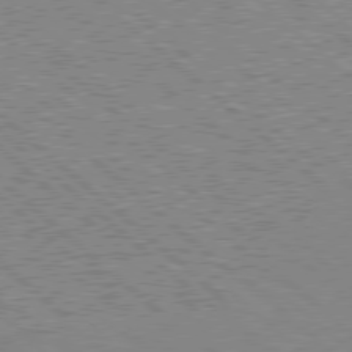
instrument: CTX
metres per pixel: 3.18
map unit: Hpe
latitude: 78.0255
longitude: -159.8017
